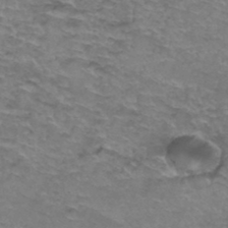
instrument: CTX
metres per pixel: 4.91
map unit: Hto
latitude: 37.2348
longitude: -41.9528
